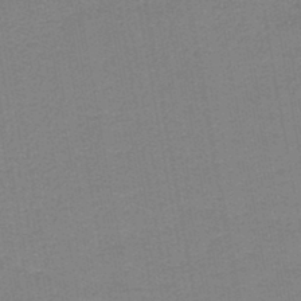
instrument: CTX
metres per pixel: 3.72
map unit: HNb
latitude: -44.9542
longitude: 52.2361
